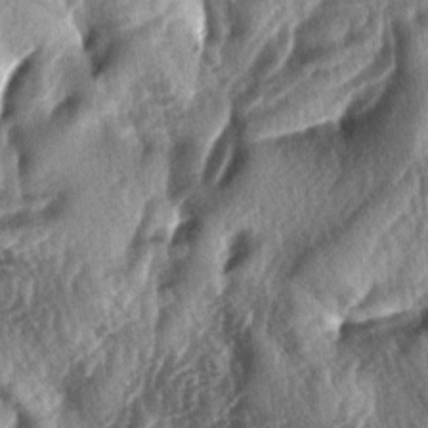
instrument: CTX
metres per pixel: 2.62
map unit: lAa
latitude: -4.9919
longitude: -126.4034
